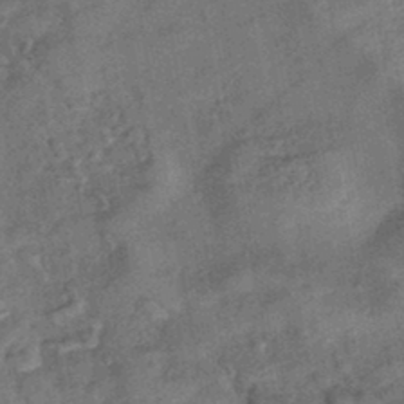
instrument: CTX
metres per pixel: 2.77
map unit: eHb
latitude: -43.1620
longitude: 82.4629
